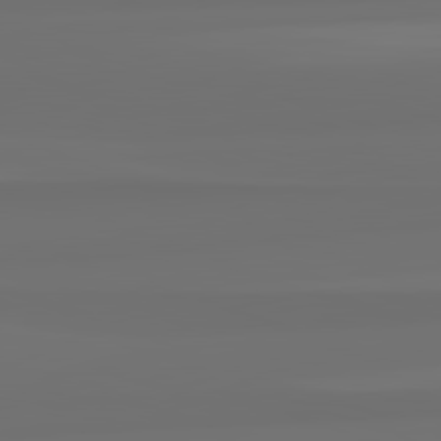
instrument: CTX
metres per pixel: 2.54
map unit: lApd
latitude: 82.5167
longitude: -177.6883
